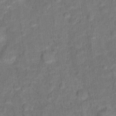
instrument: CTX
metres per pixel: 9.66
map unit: Hto
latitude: 15.6883
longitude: -39.6316
